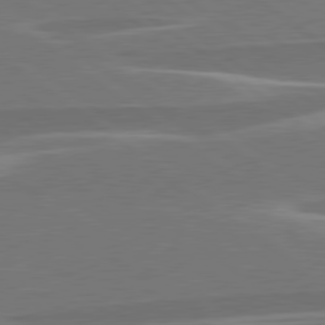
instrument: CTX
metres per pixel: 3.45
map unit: lApd
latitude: 79.2726
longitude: -93.9339
